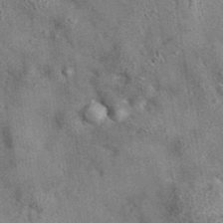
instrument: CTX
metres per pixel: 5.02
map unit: eAb
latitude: 35.4237
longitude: 114.7274
